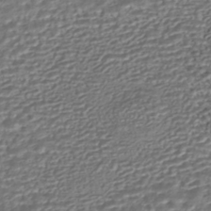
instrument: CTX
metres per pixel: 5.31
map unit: HNhu
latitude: -43.7099
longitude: 107.6155
